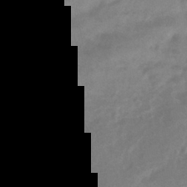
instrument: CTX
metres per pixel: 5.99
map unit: HNhu
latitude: -42.8785
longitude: 90.8975
